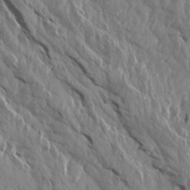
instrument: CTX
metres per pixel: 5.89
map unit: Aa
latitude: 14.8758
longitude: -143.1025
